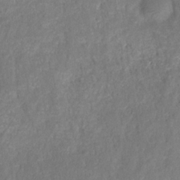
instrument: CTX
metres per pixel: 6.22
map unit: HNhu
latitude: -28.0661
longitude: 73.8044
